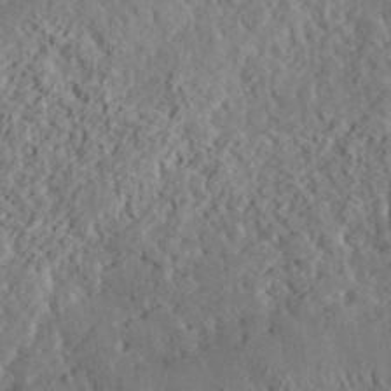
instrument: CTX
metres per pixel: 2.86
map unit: lHvf
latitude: 35.7260
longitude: -85.6694
